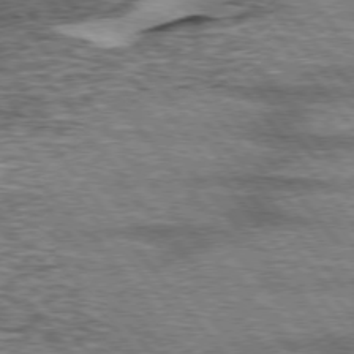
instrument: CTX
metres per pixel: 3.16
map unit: lApd
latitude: 75.3104
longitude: -77.0269
